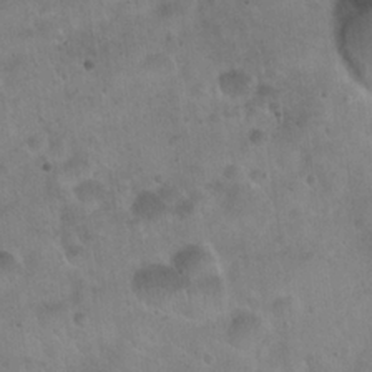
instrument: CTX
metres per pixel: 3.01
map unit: Hto
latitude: 22.3845
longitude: -54.3656
